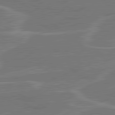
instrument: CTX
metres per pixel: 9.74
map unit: lApd
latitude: 81.1781
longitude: 121.9367
